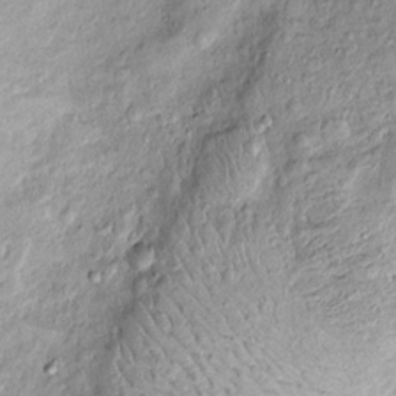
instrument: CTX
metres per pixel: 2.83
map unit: Htu
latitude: -5.0486
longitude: 159.6344
